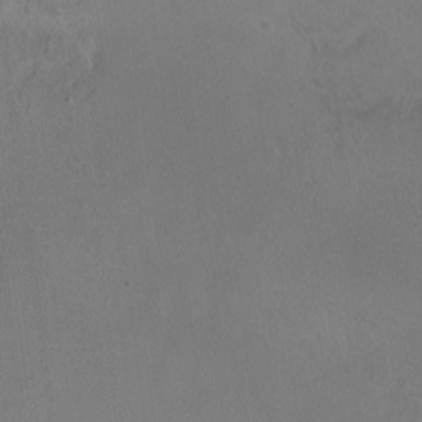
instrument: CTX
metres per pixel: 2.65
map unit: HNhu
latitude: 5.7639
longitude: 9.7100
